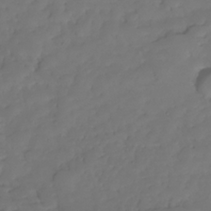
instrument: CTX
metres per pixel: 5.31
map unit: Nhe
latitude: -34.9542
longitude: -143.2726
